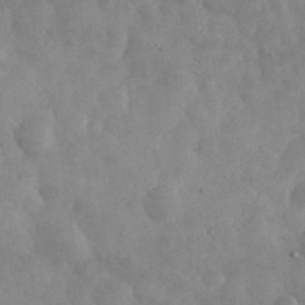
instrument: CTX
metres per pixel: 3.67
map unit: eHh
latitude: 34.4601
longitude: -68.9892
